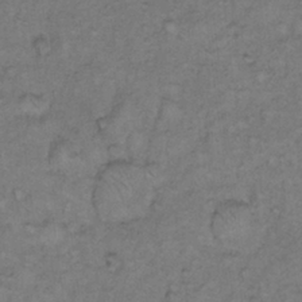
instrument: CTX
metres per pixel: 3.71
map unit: Hto
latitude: 11.3104
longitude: -60.6490
